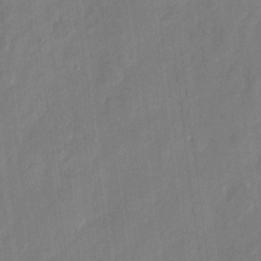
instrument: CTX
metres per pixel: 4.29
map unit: eHh
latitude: 10.1578
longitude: -70.7624
